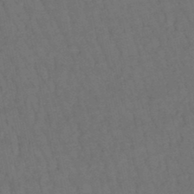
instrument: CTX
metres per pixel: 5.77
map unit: lHb
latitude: -47.7099
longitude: 81.2943
